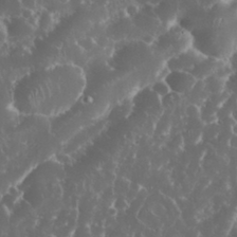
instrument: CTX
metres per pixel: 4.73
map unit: eHh
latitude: 34.0633
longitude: -62.9514
